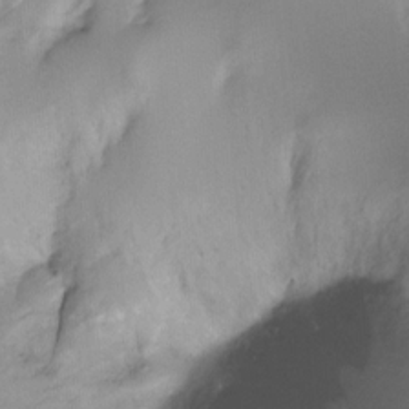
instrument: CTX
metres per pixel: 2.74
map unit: Ht
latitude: -10.1795
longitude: -39.2348
